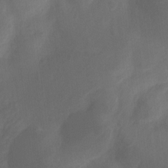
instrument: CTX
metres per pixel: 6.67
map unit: Ht
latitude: -10.9920
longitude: -35.0836
